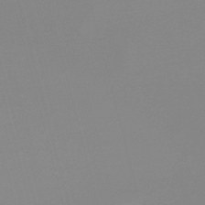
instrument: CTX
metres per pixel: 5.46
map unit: lHb
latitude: -48.4251
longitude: 68.2550
